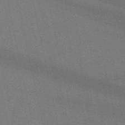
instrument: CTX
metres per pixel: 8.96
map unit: HNb
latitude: -53.6910
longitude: -42.3467
